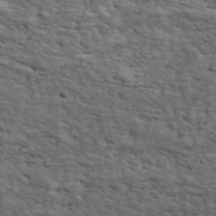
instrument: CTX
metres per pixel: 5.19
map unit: ANa
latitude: 47.9906
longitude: -82.1577
